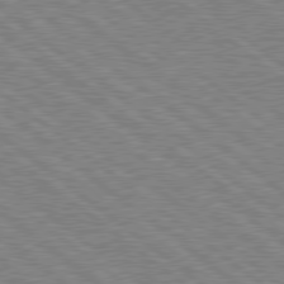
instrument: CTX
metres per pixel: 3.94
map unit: Hpe
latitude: 78.7247
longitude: -168.6869
